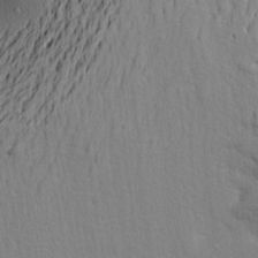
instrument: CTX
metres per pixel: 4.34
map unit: Aa
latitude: 20.4790
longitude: -149.7828
